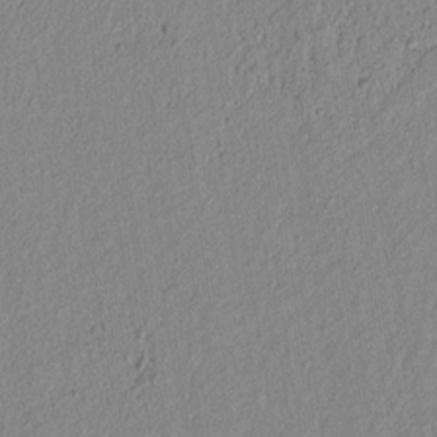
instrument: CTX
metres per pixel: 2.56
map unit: lAvf
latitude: 6.5735
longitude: 165.2754
